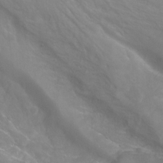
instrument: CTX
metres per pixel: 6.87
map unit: Hto
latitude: -7.4643
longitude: -51.7260
